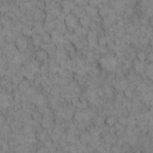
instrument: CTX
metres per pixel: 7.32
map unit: eHh
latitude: 12.7624
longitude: -64.5735
